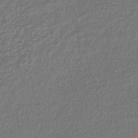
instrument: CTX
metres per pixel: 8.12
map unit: lHb
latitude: -43.9556
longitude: 69.0486
